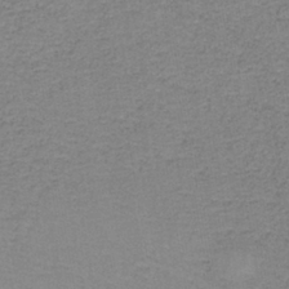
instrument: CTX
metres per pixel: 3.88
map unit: eAb
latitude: -36.2739
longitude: 52.6896
